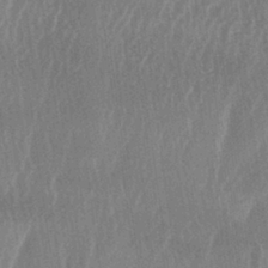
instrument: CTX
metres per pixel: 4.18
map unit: lAa
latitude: -6.0850
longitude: -129.0647
